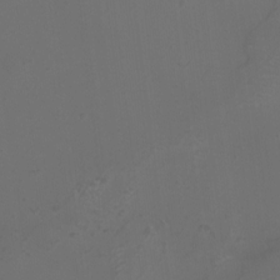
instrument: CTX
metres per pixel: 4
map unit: HNhu
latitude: 5.4426
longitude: 8.4062
